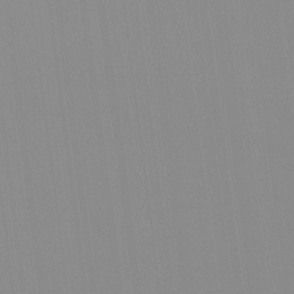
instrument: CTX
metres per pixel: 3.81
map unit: HNhu
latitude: -0.9164
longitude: -5.4615
